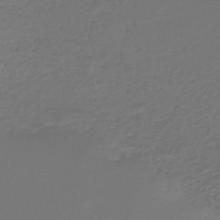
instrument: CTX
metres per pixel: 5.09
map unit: HNb
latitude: -47.8611
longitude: -41.9528
